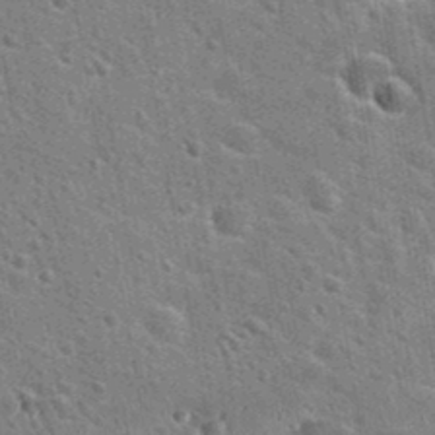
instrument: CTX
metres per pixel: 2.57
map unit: Hto
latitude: 23.6505
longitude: -48.7057
